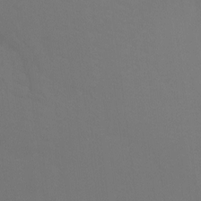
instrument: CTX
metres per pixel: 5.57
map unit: Ht
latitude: -9.5210
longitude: -37.7639
